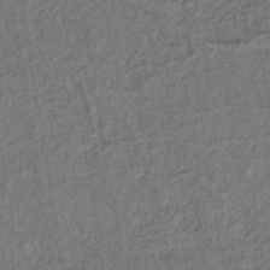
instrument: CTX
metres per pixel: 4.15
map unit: lHb
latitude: -41.1242
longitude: 62.6707
